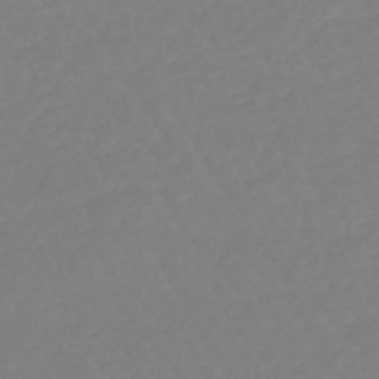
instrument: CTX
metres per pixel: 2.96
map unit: eHb
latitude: -45.7100
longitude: 81.1809
